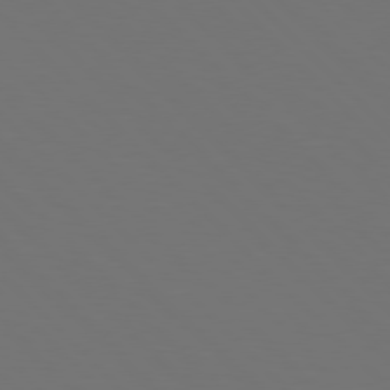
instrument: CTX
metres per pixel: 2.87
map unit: Hpe
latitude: 77.2348
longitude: -169.5371
